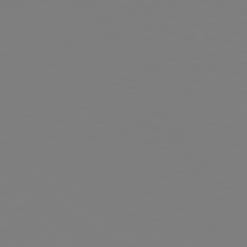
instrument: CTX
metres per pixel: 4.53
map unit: Hpe
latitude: 78.1956
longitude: -161.9906
